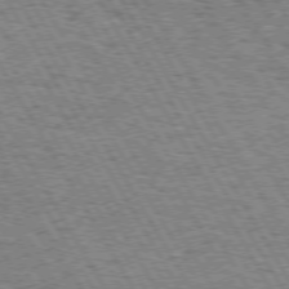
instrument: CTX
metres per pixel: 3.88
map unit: Hpe
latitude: 73.2348
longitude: -142.4601
